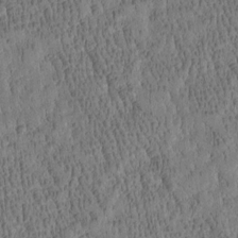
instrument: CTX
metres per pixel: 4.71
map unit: Htu
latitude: -4.1794
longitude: 175.2753
